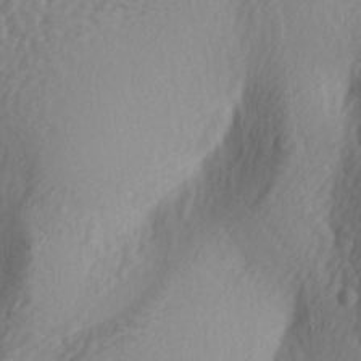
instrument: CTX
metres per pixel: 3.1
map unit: lAa
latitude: -5.3131
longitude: -123.4237
